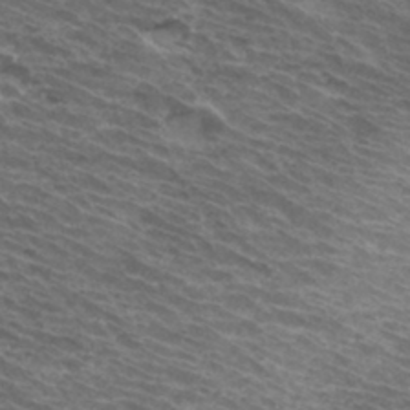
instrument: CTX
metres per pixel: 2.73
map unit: Hto
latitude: 33.6694
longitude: -41.1214
